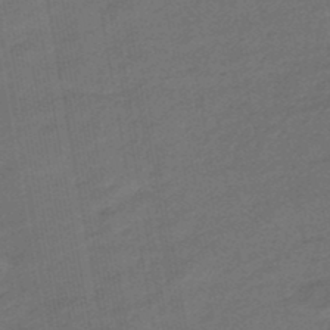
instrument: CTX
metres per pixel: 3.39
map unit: eHb
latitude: -47.4832
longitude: 88.1794
